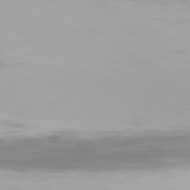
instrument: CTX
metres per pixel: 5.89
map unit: Hpe
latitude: 77.8772
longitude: -135.7260
